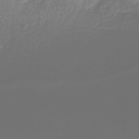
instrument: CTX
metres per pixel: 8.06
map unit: HNhu
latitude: -39.5021
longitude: 97.9367
